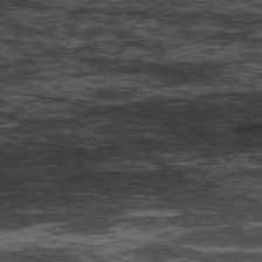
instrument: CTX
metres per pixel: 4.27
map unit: Hpe
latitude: -77.3888
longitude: 12.7841
